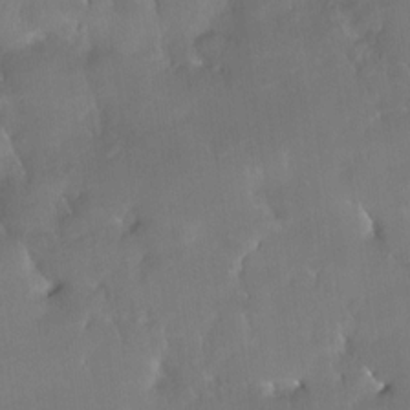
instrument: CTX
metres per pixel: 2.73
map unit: Nhe
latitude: -27.6343
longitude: -110.7246
